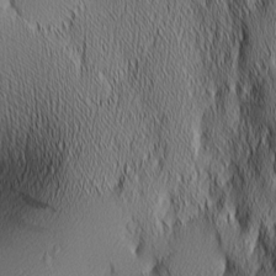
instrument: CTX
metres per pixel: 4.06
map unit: Nhu
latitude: -6.6707
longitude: -151.8016
